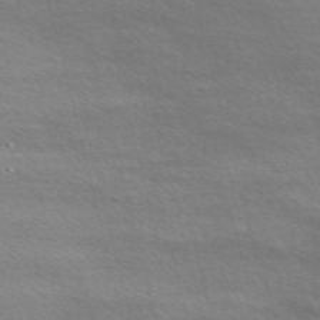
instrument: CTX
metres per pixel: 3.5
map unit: Nve
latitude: -56.9730
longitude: 59.9556
